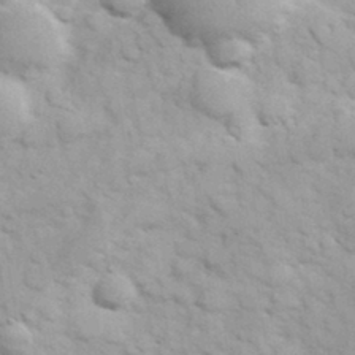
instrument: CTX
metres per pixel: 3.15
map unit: Hve
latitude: 32.2334
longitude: 151.1620
